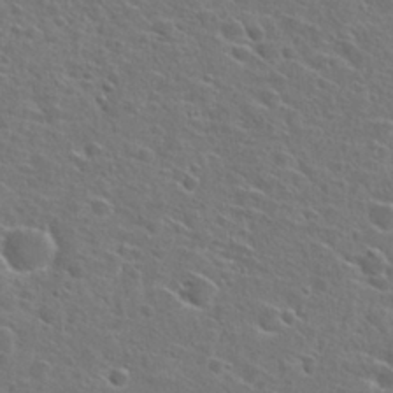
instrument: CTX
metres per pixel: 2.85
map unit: Hto
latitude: 26.4979
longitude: -46.8002
